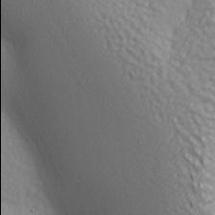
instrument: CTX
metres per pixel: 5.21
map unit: lAa
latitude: -5.1620
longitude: -121.9906
